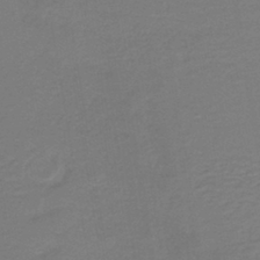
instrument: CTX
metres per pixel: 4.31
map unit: lHb
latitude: -41.3887
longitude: 52.4440
